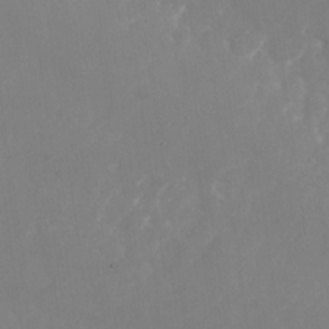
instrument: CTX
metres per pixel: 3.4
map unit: Nhu
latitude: -27.8989
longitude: -75.6505
